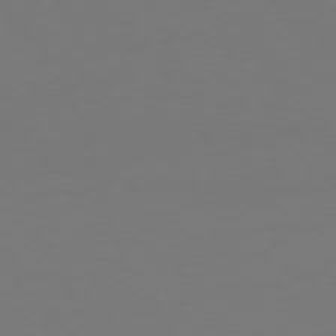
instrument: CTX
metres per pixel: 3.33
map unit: Hpe
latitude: 73.2348
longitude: -122.6490
